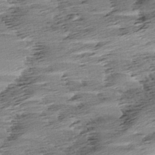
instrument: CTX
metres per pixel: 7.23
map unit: Aa
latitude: 6.0633
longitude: -137.5938
